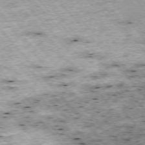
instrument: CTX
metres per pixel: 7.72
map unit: Hpe
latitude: -76.1417
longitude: -20.9325
